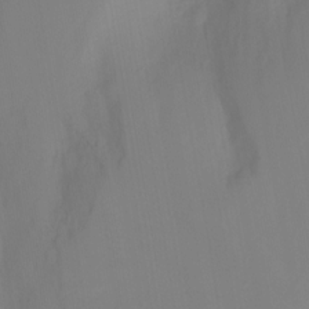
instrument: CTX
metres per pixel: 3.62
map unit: Nhu
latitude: -15.4833
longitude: -54.9136
